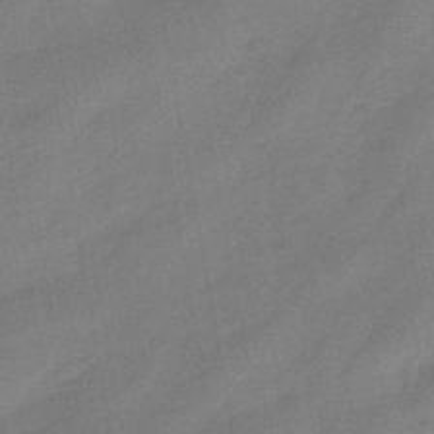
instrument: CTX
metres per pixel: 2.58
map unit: eHb
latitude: -42.4440
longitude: 83.1242
